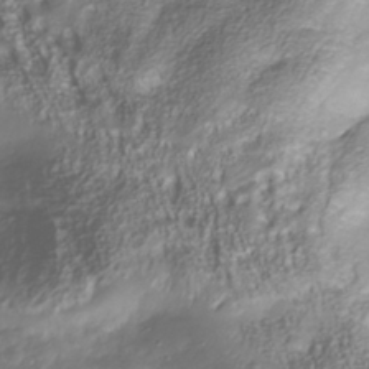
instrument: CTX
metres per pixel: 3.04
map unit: Nhu
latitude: -40.7274
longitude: -85.5749
